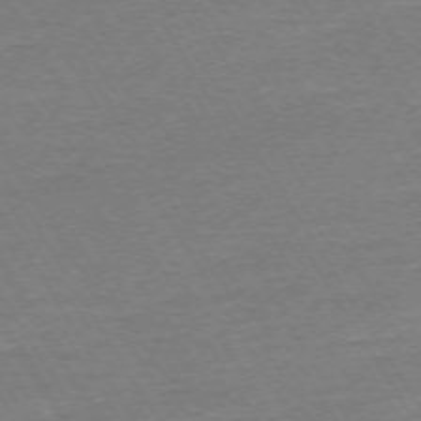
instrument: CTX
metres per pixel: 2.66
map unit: Ap
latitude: -73.5777
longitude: -85.0459
